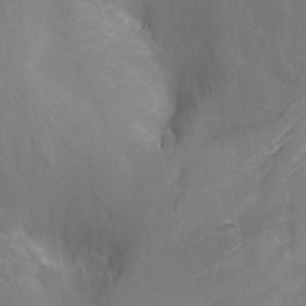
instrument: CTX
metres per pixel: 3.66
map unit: Nhu
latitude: -9.5021
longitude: -77.3103
